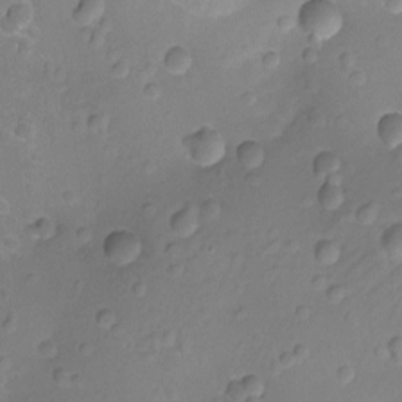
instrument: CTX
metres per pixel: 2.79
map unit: Ht
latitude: -7.9178
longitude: -21.3293
